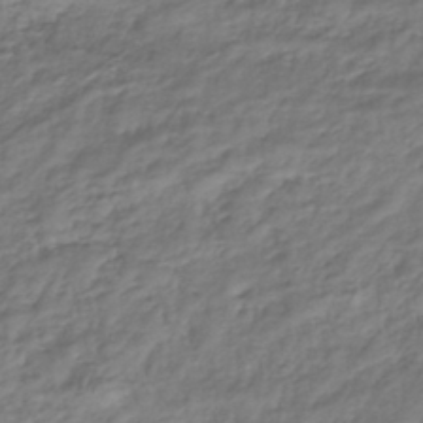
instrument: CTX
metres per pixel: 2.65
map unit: lHb
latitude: -39.7100
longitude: 71.4832
